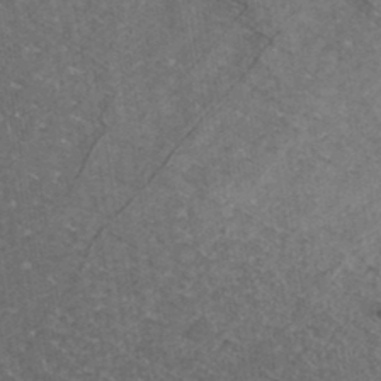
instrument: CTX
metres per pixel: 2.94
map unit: ANa
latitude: 36.6491
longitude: 14.6708
